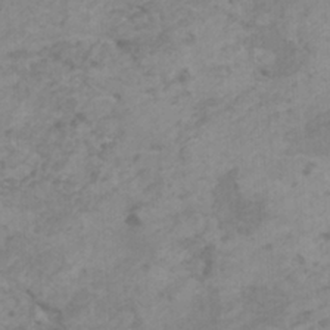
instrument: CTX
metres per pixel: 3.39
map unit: HNhu
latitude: 1.8583
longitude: -2.3845
